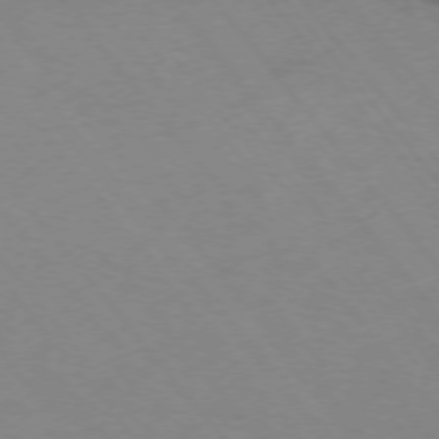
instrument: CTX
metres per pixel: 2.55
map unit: Ap
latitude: -75.5588
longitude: -70.6112
